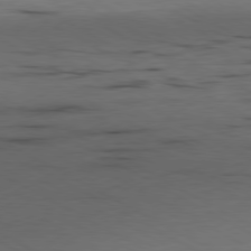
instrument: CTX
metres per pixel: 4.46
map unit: Ap
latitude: -80.7463
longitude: -93.1970
